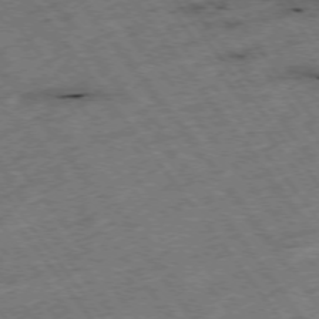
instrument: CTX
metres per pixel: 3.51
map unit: Hpe
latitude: -75.2565
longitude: -22.3467
